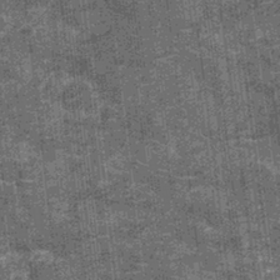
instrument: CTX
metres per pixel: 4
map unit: Nhu
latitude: -12.4251
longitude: -22.4034
